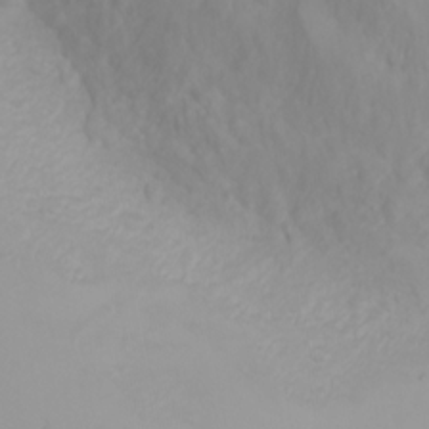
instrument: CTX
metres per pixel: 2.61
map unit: Nhu
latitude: -4.8219
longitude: -85.5749
